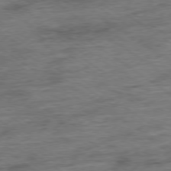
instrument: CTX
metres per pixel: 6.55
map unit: Ap
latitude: -79.2565
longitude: -48.6302
